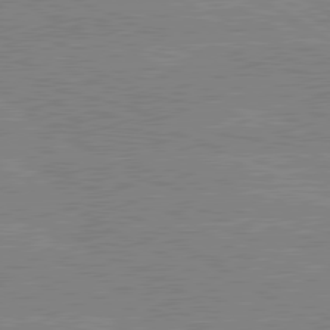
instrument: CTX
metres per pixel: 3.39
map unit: lApd
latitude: 80.2522
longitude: -125.5938
